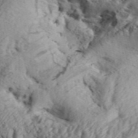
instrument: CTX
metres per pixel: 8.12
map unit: Aa
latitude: 32.6302
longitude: -136.3845
